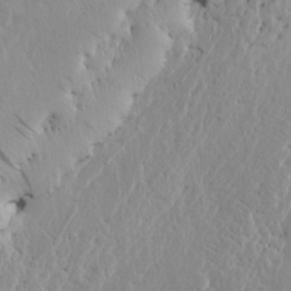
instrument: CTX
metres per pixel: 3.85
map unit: HNhu
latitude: 11.3104
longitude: 22.6897
